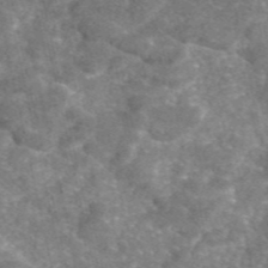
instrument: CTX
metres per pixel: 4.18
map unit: eAb
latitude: 46.3279
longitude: 105.0486
